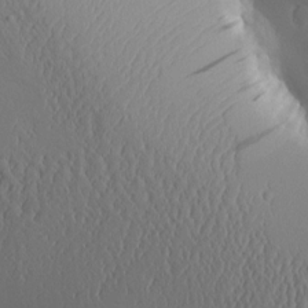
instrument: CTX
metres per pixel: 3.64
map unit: Aa
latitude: 10.0633
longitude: -129.4993
